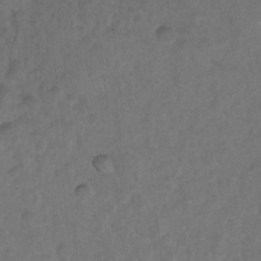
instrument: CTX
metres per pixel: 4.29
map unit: Hto
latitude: 5.6316
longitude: -30.4790
